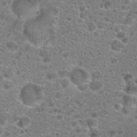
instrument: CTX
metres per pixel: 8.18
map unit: Hto
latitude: 19.2915
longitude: -41.1970
